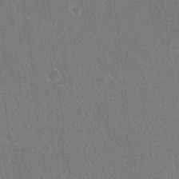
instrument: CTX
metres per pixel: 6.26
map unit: Hto
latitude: 17.4615
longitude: -39.8772
